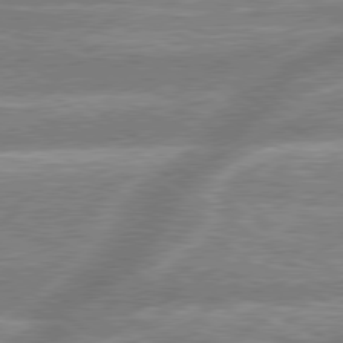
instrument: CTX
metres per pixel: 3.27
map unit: lApd
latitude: 79.2159
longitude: -158.7813
